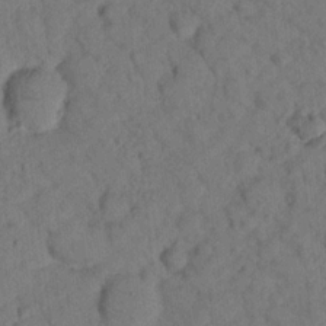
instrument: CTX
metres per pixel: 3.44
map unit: lHvf
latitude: 14.6680
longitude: 178.1794
